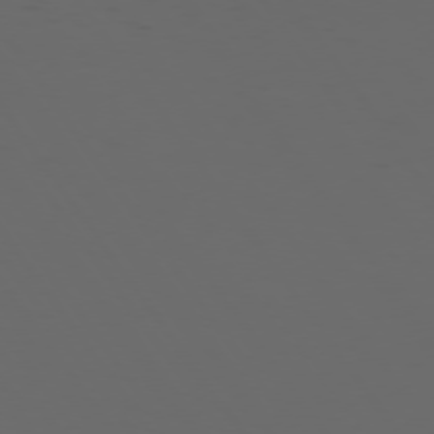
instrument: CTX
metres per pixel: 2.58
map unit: Hpe
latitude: 74.1011
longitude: -124.6868
